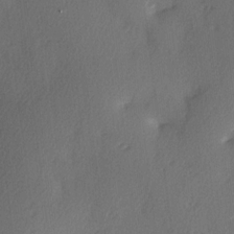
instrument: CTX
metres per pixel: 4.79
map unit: Hve
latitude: 12.9703
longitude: -90.4223
